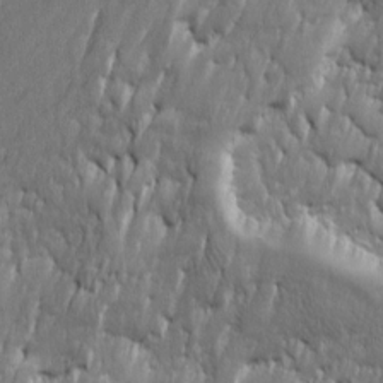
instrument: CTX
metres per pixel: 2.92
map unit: Ave
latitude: 16.2145
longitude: -135.0458
